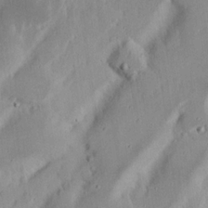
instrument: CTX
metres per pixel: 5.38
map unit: Nhu
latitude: 18.1200
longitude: -73.4427
